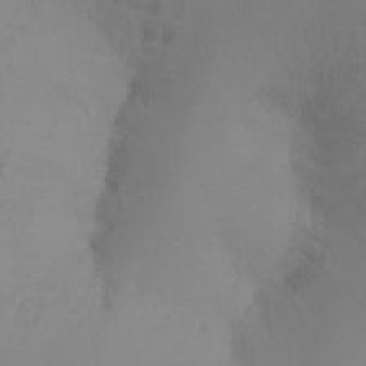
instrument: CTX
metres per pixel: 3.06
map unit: Ht
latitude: -16.3873
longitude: -47.9150
